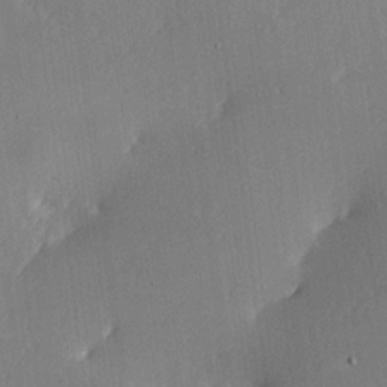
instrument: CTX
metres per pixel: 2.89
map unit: Hve
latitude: 18.3278
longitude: 149.3132
